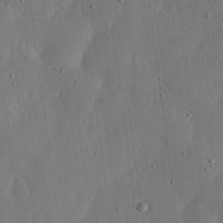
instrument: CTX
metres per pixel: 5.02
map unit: lHvf
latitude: 19.4237
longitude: -115.1781
